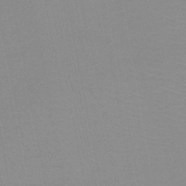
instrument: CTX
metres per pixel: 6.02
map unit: lHb
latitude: -44.2173
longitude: 77.1998
